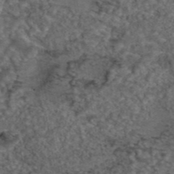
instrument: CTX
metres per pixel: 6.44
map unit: eAb
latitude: 43.7261
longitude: 107.2754
